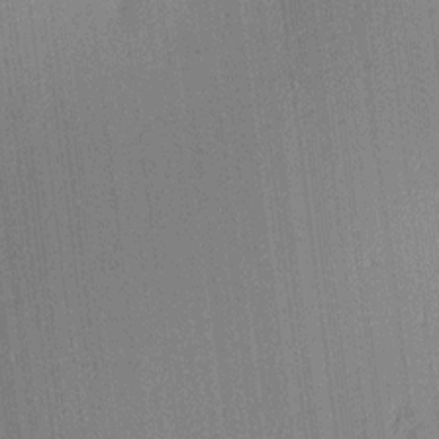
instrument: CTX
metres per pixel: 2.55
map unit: lAa
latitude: 11.1781
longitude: -108.7813
